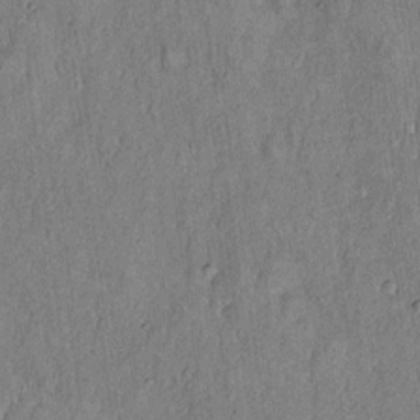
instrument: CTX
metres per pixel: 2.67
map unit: Hto
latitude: 18.4223
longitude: -61.4426
